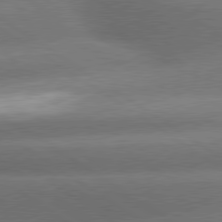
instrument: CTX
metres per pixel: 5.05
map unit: lApd
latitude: 79.9717
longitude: -153.9150
